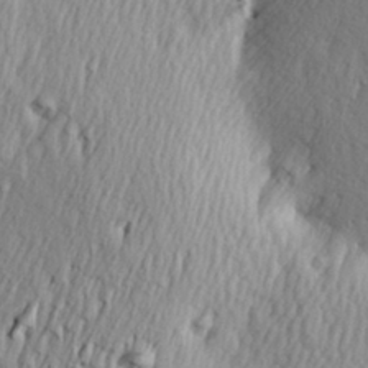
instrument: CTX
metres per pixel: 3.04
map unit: Hve
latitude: 23.6127
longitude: -97.3671
